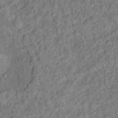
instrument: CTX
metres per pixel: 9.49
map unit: Ht
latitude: 14.1011
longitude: -39.6316
